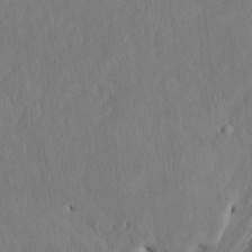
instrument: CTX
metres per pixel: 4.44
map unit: HNhu
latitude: 2.8191
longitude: -5.1592
